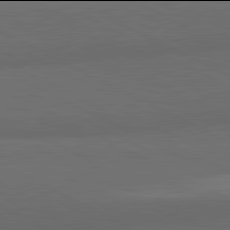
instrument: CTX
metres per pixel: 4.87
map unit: lApd
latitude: 81.9906
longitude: 159.0108
